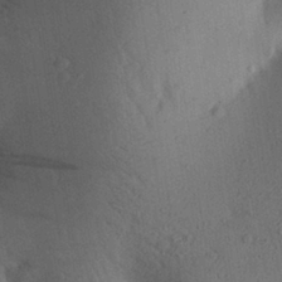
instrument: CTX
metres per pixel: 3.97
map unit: Aa
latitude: 27.8206
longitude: -148.0255
